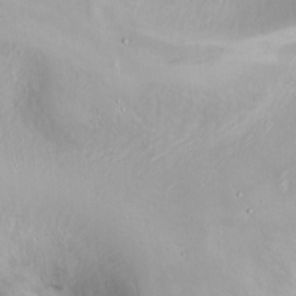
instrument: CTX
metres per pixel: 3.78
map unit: Ht
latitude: -1.0676
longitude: -45.5560
